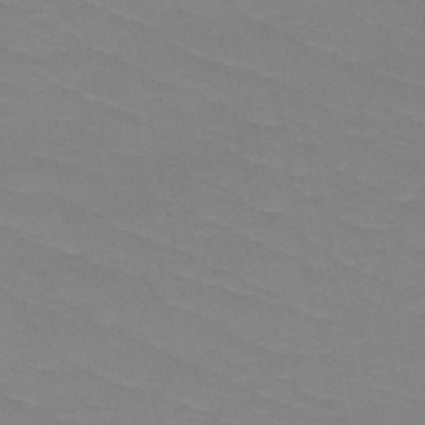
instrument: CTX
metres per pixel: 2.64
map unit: HNb
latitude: -49.0487
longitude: -49.0836
